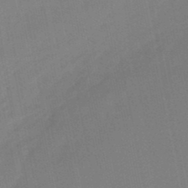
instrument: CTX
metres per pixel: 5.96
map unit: lHb
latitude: -48.5385
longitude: 75.8423
